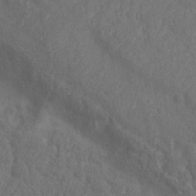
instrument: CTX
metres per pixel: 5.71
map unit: Nhu
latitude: 11.4993
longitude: -27.5560
